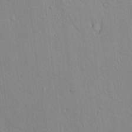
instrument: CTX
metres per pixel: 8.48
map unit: lAvf
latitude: 8.5546
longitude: 168.5951
